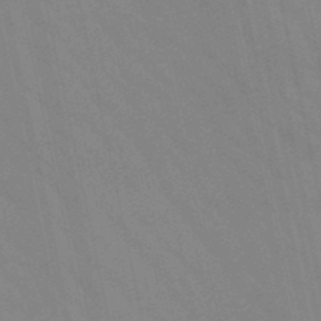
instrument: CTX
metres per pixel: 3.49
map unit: lHb
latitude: -48.7086
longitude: 75.4455
